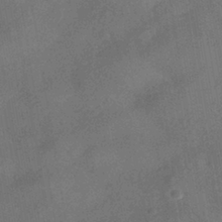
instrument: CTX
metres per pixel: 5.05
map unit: HNhu
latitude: -40.5951
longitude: 98.4629
